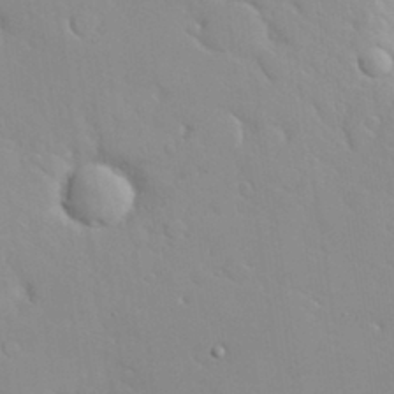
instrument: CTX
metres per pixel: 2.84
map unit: Nhu
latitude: 31.2159
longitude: -57.5182
